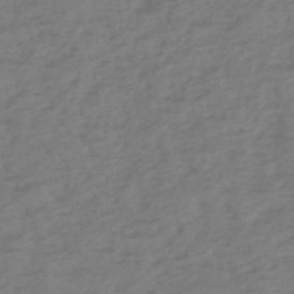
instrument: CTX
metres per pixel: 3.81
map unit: eHh
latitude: -51.5210
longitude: -24.9891
